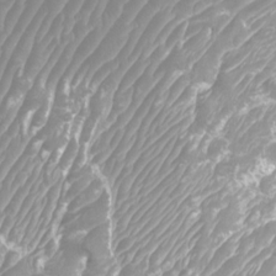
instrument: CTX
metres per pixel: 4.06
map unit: Nhu
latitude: -9.7100
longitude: -75.9339
